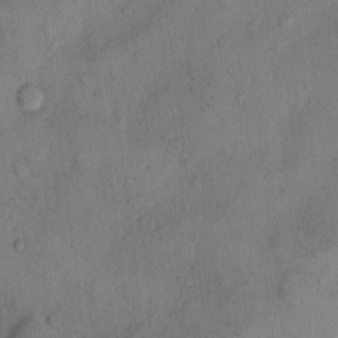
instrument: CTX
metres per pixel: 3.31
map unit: Hto
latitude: 11.3860
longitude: -58.9703
